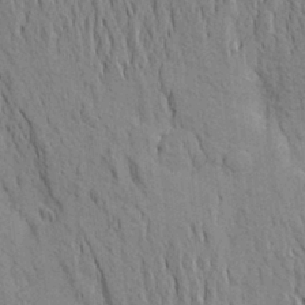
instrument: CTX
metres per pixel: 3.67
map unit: Aa
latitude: 20.0255
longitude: -149.5182
